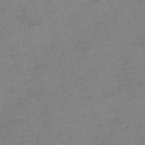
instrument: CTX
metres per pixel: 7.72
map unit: eHh
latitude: -54.3873
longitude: -89.7072
